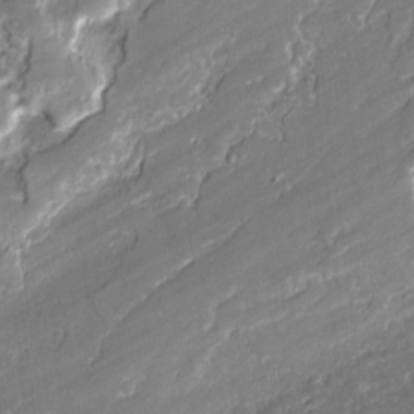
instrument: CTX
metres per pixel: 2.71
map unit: lAvf
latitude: -1.2376
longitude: -108.6490
